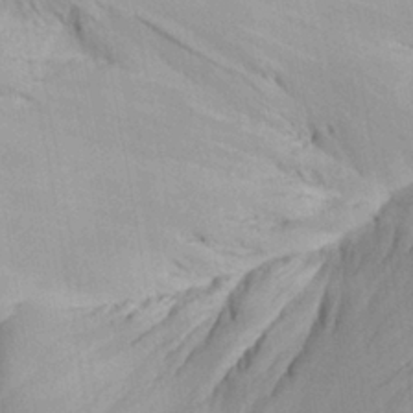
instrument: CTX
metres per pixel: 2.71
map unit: Aa
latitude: 23.4237
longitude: -131.9528
